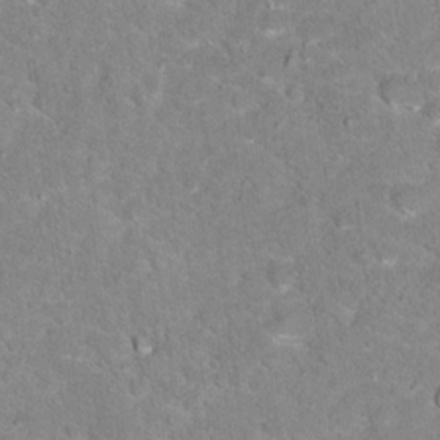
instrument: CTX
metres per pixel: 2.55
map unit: Hto
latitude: 17.7450
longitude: -35.9339
